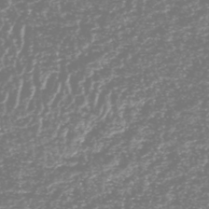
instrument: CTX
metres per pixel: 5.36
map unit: HNhu
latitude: -48.6519
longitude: 29.5210
